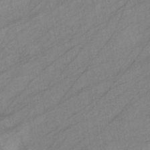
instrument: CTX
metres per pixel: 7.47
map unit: eHb
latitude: -41.1998
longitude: 83.2187
